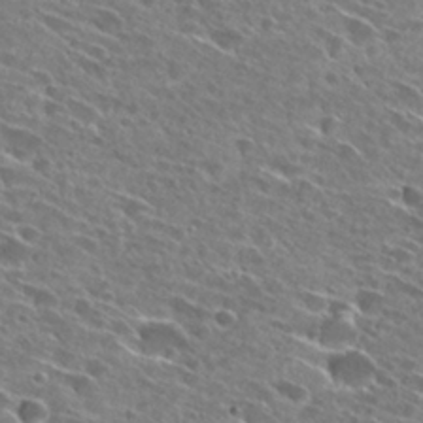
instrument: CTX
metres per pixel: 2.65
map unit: Hto
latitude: 27.5560
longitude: -43.5938
